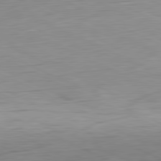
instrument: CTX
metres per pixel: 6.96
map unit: Ap
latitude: -81.8989
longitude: -77.8583
